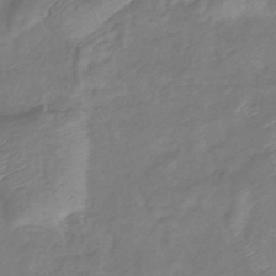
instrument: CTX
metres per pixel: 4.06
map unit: lHb
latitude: -41.1431
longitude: 79.0864
